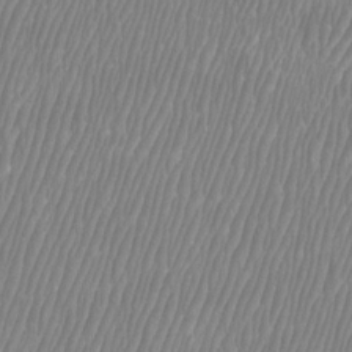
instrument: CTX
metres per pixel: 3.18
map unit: Htu
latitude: -8.7652
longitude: -75.7450
